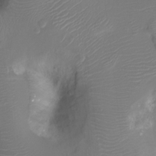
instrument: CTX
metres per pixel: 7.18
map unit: Ht
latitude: -8.0661
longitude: -28.0444
